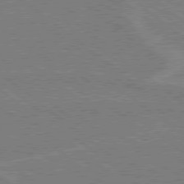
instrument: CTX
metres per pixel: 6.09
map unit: Hpe
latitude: 78.6680
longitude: -160.4790
